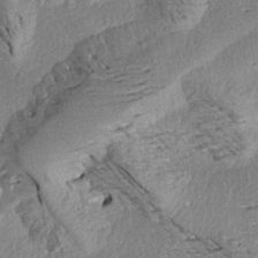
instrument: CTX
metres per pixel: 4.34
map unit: Aa
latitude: 18.9324
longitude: -145.3293
